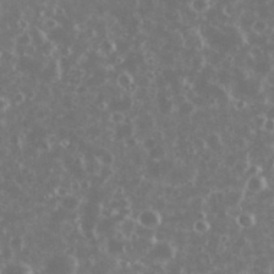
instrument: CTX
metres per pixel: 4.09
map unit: eHh
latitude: 34.3278
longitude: -60.7624
